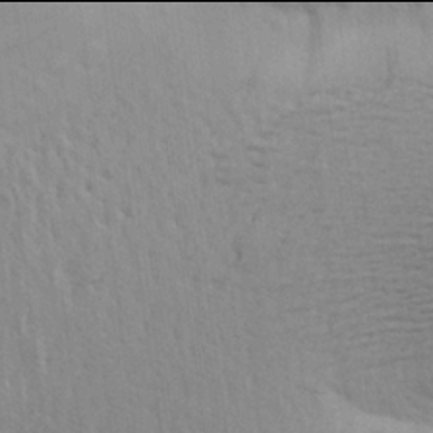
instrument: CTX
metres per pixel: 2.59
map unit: Aa
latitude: 21.9906
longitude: -148.5357
